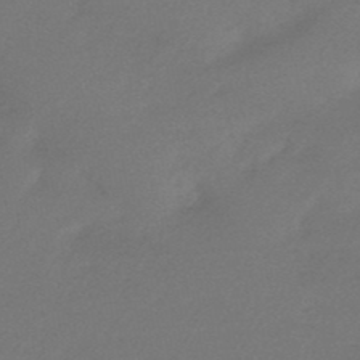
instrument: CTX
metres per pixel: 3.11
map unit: HNb
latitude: -47.8044
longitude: 57.6155
